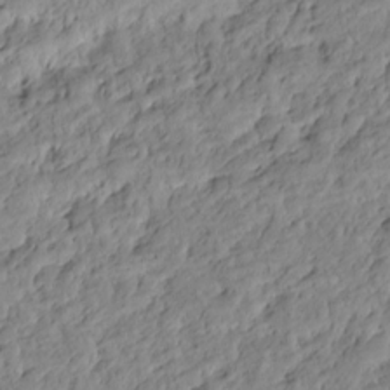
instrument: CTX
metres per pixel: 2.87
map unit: HNhu
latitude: -20.6518
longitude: 85.4643
